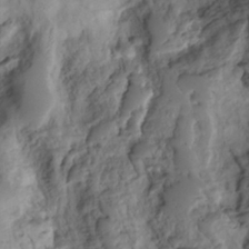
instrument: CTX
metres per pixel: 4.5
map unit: Htu
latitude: -4.9352
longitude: 152.9541
